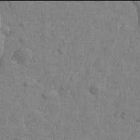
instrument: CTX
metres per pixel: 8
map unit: Htu
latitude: -2.0094
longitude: -175.4238
